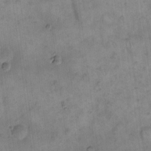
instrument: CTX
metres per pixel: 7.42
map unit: eHh
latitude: 14.7625
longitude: -66.3467
